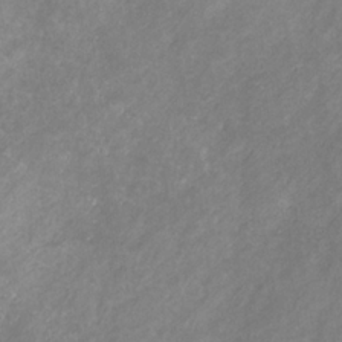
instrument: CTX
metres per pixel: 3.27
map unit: eHb
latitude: -31.6344
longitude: 70.6141
